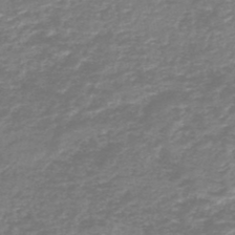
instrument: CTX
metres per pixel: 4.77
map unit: HNb
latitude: -46.9541
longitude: 52.0850
